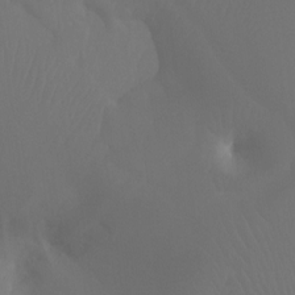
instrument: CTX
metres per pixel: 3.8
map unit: Ht
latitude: -7.5210
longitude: -32.3656
